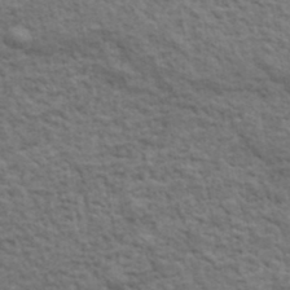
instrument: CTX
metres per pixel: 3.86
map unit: lHvf
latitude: 37.9528
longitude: -89.4238
